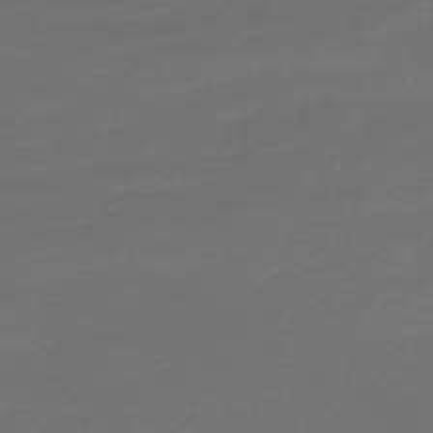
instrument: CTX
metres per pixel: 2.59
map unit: HNb
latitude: -47.9745
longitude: 55.6722
